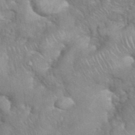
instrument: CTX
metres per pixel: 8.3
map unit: eHh
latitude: 39.1025
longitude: -57.9717
